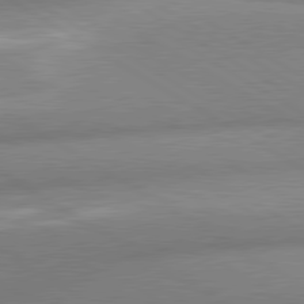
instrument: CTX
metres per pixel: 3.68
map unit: lApd
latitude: 80.1767
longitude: -162.7625
